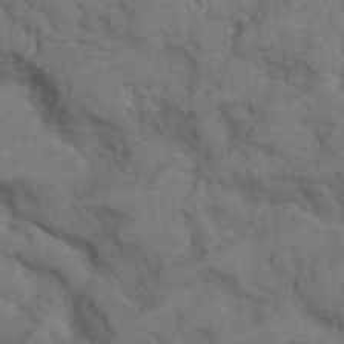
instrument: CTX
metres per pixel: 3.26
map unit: Hto
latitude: 38.7624
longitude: -43.8583
